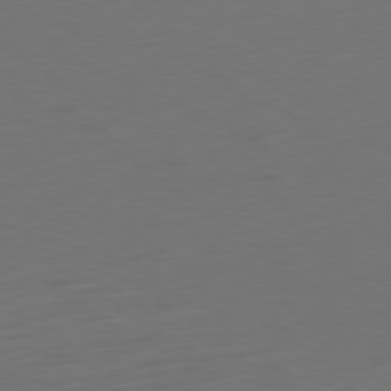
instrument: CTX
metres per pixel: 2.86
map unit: Ap
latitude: -79.7666
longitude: -64.4223
